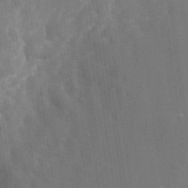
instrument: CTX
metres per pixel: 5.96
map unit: Nhu
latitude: -28.4629
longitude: -80.2333
